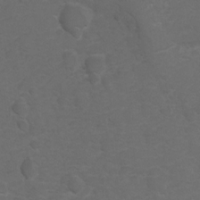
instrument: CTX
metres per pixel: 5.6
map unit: Hto
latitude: 5.4993
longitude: -30.7625
